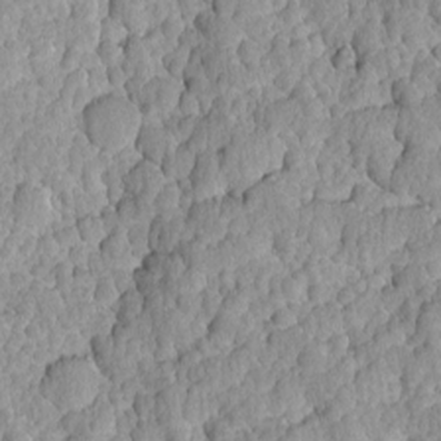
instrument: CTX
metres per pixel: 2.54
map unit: Ave
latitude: -8.4629
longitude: -116.4790
